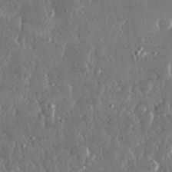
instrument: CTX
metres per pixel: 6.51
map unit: lHvf
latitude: 30.8380
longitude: -91.7639
